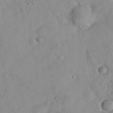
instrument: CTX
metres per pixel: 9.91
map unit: lHvf
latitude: 13.6316
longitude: 179.0486
